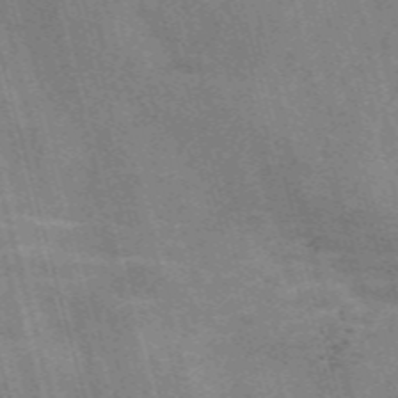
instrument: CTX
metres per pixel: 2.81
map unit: Nve
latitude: -58.7841
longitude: 65.5021
